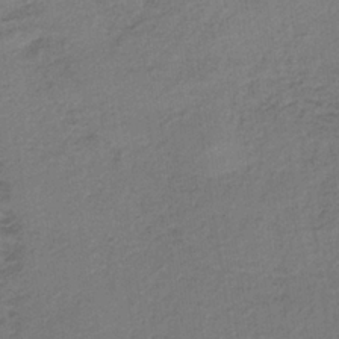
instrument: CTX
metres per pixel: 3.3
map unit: lHb
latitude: -34.9164
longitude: 63.5777
